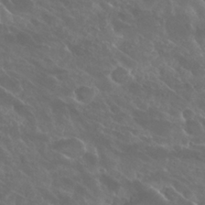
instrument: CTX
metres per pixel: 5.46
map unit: Hto
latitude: 25.6882
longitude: -39.3293
